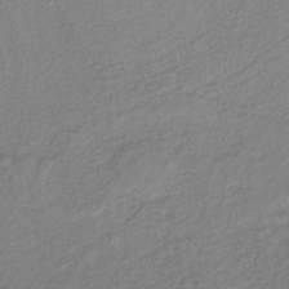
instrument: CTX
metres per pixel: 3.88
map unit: lHb
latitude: -37.4265
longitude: 69.1620
